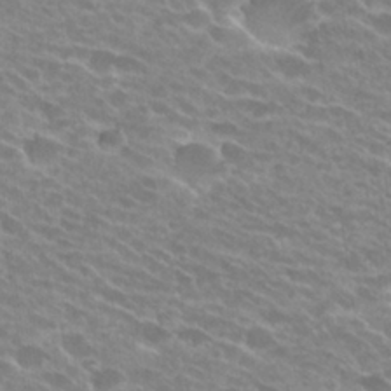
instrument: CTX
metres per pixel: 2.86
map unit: Hto
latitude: 25.8016
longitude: -42.2145
